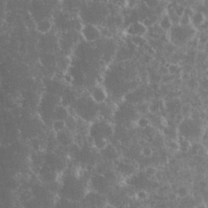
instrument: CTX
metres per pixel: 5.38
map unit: eHh
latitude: 34.5356
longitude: -60.6490
